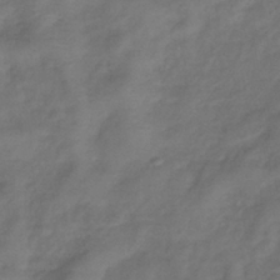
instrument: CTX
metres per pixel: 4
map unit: lHb
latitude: -39.6911
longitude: 74.8975
